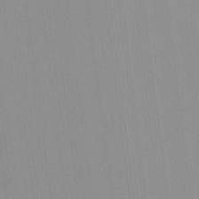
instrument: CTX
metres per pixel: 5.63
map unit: lHvf
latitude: -12.2740
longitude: -103.4048
